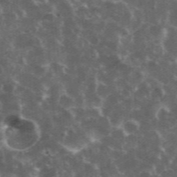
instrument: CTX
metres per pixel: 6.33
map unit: eHh
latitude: 35.3481
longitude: -59.8017
